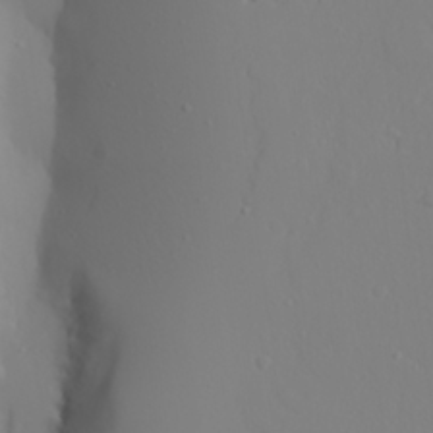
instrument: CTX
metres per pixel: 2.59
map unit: lAvf
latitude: 27.7450
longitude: -107.7072
